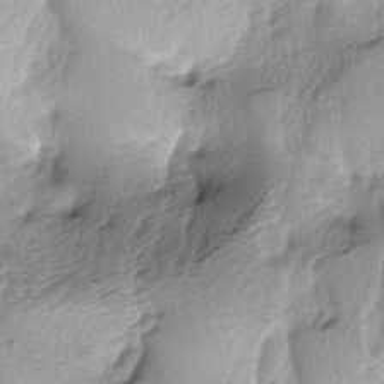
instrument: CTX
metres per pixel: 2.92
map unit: lAa
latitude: -4.6140
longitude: -124.8758
